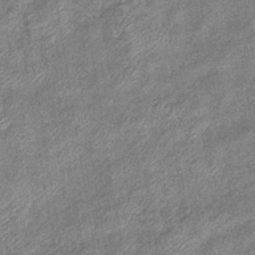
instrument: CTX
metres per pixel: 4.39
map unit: eHb
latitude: -39.1242
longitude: 79.2187
